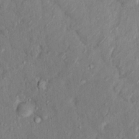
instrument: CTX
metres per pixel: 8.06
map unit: Nhu
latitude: 15.7639
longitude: -30.8569
